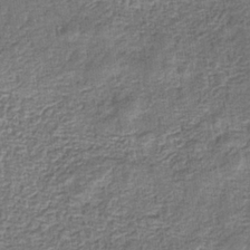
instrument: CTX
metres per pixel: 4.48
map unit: eHb
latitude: -33.5966
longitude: 76.0850
